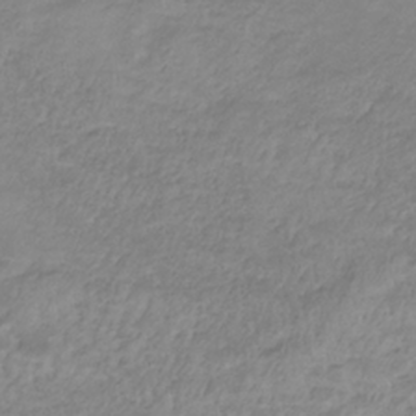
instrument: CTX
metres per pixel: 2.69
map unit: lHb
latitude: -33.4644
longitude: 70.1984
